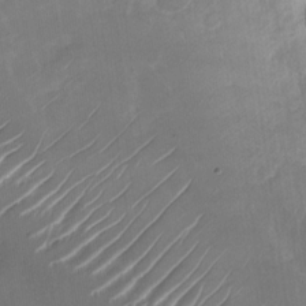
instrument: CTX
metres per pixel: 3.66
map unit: Nhu
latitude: -27.9745
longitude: -74.4034
